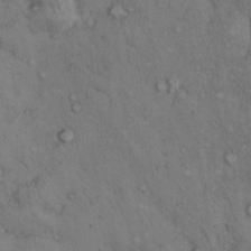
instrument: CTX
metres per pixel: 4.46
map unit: Hto
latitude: 11.7261
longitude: -58.6868
